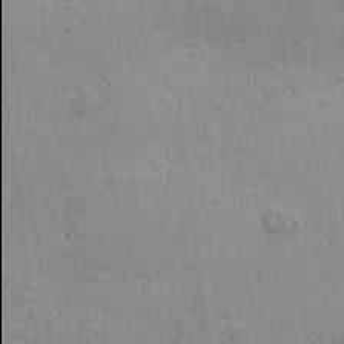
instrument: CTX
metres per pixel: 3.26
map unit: eHh
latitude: 2.7813
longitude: -77.9906
